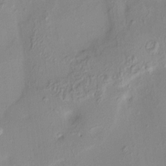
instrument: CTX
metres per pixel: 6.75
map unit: HNhu
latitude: 8.1011
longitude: -1.4237
